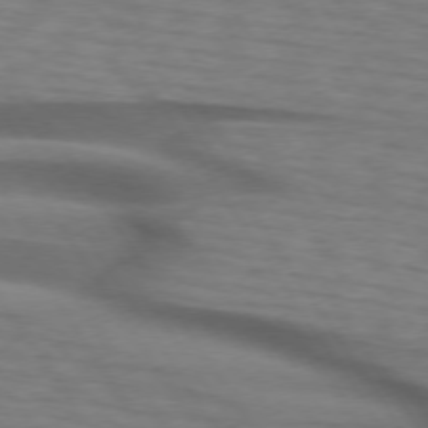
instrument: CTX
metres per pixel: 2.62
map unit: lApd
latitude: 74.3467
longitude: -77.3859
